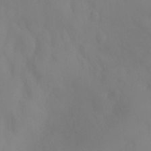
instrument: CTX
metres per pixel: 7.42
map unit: Ht
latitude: -15.3510
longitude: -55.3482
